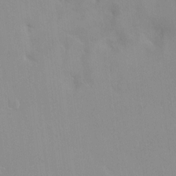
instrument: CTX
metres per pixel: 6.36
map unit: HNhu
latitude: 6.6490
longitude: 2.0661
